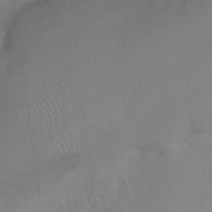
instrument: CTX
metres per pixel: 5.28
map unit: Ht
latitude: 0.2900
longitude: -35.4237
